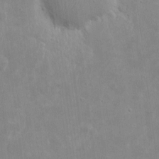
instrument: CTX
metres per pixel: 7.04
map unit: eHh
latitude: 8.3090
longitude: -72.6491
